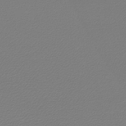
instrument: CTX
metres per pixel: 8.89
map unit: lHb
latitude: -46.2928
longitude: 59.8611
